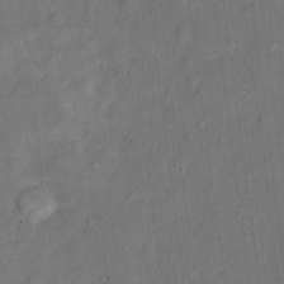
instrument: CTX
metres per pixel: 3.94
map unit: Ht
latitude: 13.9717
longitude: -40.1766
